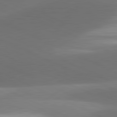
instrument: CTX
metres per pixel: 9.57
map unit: lApd
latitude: 81.4237
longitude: 133.8423
